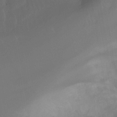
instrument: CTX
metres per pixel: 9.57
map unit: Ht
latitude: -10.3495
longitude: -40.2711
